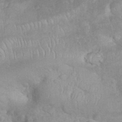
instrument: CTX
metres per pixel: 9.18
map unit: eHh
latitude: 35.3292
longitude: -62.2901
